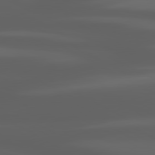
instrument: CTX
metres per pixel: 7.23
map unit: lApd
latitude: 80.4790
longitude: -140.4223
